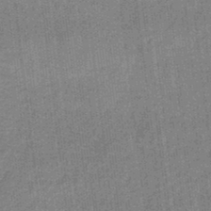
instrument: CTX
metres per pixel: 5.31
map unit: HNb
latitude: -35.9178
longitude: 55.7478
